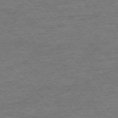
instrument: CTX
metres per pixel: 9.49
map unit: Ap
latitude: -74.8597
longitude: -85.0459
